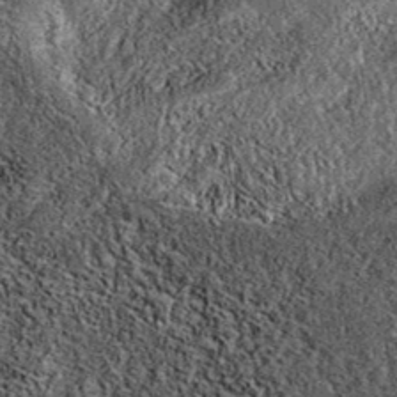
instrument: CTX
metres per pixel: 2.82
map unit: eAb
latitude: 37.5749
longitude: 109.0864
